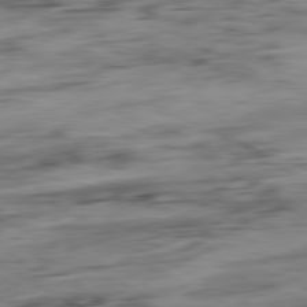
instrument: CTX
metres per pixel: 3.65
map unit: Ap
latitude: -81.0487
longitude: -96.5168
